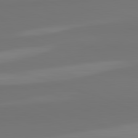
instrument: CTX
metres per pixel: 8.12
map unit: lApd
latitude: 82.4034
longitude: 158.9163
